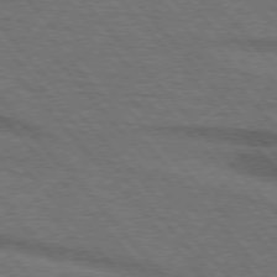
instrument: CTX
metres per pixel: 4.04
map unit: lApd
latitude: 75.8961
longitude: -84.3278
